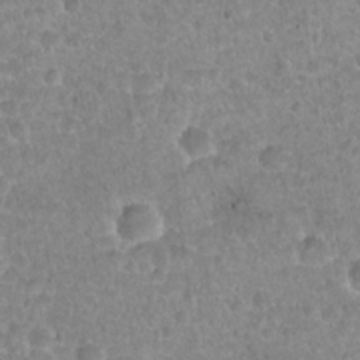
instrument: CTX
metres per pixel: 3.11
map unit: Hto
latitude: 21.5560
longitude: -48.0633
